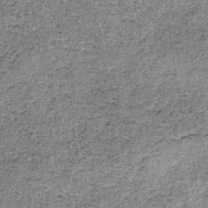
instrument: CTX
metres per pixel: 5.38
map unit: lHb
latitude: -37.5588
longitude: 66.4818
